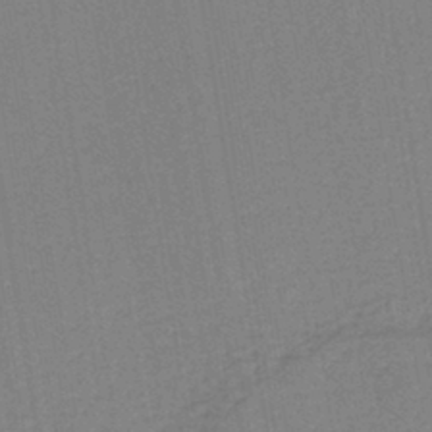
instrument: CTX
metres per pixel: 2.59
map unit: eHh
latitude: -43.3131
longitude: -32.4223
